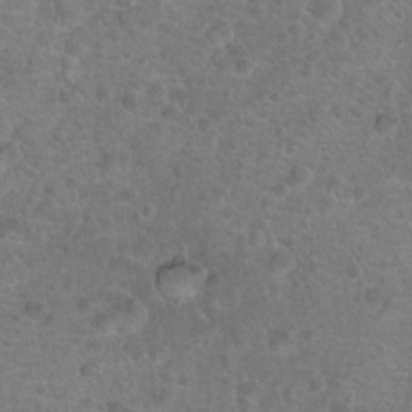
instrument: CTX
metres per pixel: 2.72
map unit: Hto
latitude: 17.5749
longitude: -41.7638
